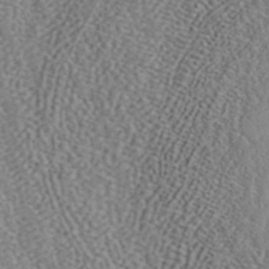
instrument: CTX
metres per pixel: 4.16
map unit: ANa
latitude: 42.4601
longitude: 53.4643
